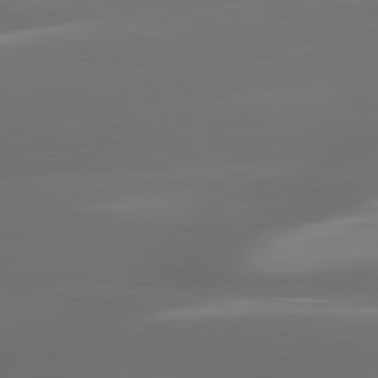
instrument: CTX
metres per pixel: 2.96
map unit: lApd
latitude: 80.5168
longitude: -138.6868
